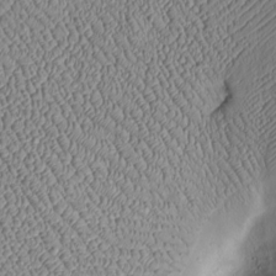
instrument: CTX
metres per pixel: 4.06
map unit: Htu
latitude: -6.5762
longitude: 155.8422
